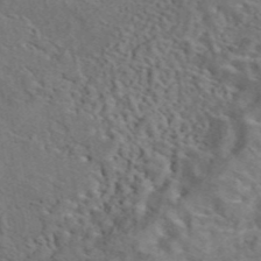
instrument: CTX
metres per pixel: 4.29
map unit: eAb
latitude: 43.5182
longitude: 110.8219
